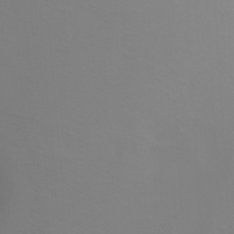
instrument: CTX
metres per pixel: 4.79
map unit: Nhu
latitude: -7.8800
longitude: -73.8773
